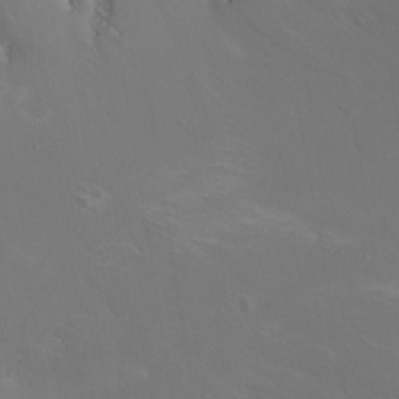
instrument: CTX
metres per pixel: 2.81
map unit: Htu
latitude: -4.3306
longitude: -88.1767
